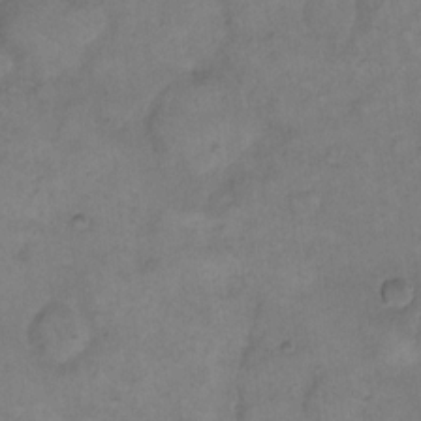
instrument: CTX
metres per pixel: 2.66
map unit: eHh
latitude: 14.6680
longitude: -65.8394
